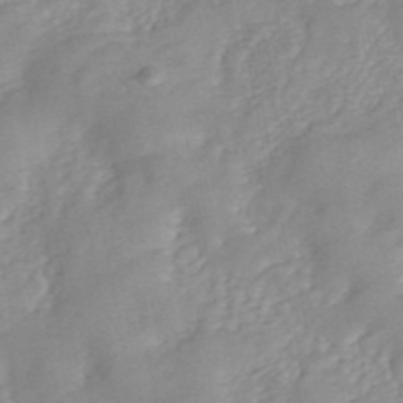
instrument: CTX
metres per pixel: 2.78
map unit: ANa
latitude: 45.4615
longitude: 24.1228
